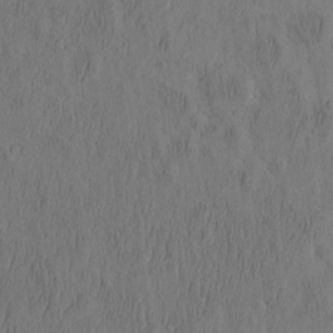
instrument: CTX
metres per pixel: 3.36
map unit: eHh
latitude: -2.8219
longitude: 17.3888
